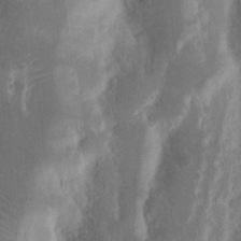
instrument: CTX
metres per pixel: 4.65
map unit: Nhu
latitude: 16.0444
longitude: -74.1200
